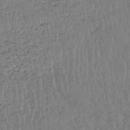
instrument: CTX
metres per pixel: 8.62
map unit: HNhu
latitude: -48.1606
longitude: 30.4629
